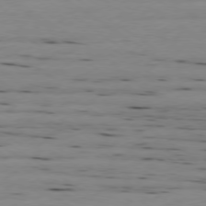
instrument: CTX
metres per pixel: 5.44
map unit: Ap
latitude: -79.5399
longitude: -101.2348
